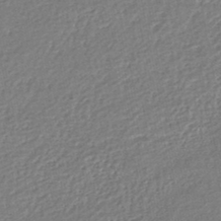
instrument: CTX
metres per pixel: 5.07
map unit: HNhu
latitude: -47.1809
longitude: 102.1795
